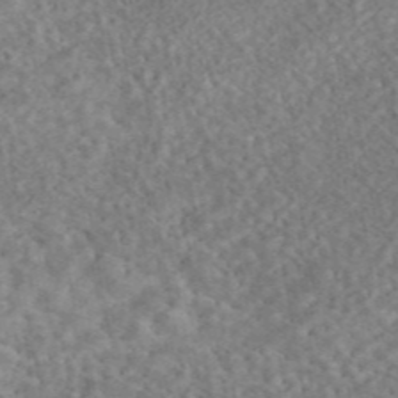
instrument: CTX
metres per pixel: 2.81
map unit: eAb
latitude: 44.8947
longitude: 124.5385
